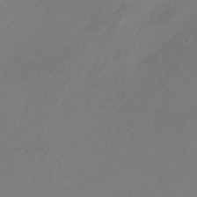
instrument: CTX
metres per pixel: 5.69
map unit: Nhu
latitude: -7.6344
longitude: -77.5560
